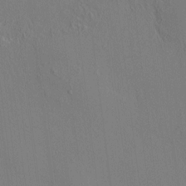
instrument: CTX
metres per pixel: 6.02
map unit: HNhu
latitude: 7.3860
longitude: 15.0109
